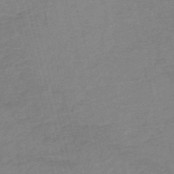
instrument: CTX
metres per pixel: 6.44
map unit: HNb
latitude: -54.1984
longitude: -46.4601
